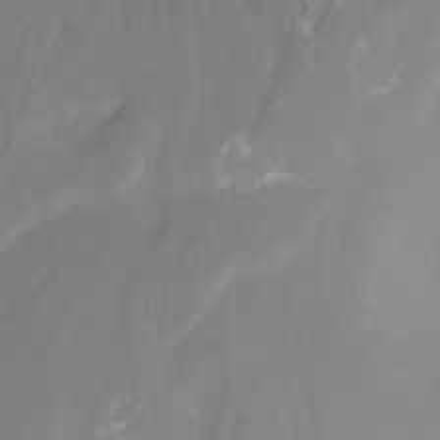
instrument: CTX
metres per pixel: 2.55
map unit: Nhu
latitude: -13.2187
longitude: -62.9514
